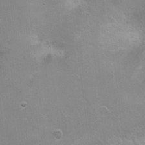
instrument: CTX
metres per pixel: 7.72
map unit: Ht
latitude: 1.2348
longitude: -44.6112
